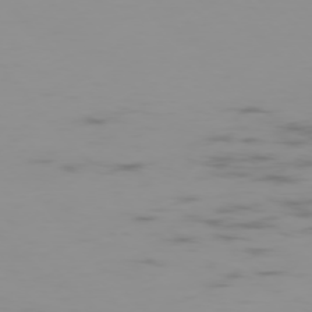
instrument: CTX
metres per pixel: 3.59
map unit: Hpe
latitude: -76.4440
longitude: -10.5735
